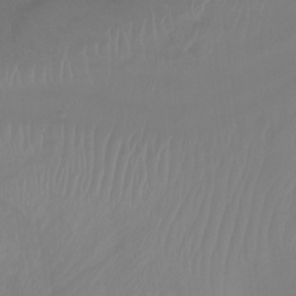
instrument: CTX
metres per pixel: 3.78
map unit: Nhu
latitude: -13.4266
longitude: -61.7260
